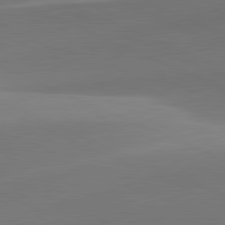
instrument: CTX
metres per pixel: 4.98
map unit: lApd
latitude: 81.7072
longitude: 130.7841
